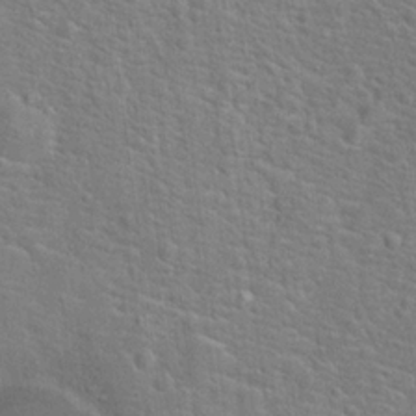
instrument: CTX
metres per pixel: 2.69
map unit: Hto
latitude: 17.4237
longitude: -43.0270
